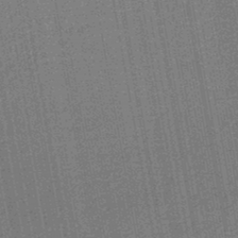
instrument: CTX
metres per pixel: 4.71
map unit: HNb
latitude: -44.9542
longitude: 53.7666
